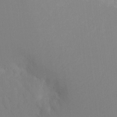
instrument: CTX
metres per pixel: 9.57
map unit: Ht
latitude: -16.3307
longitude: -49.9717
